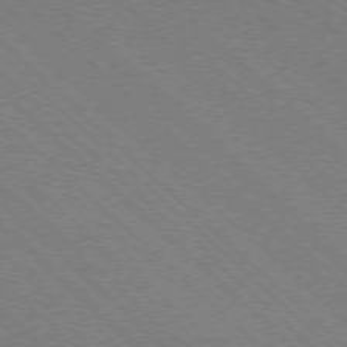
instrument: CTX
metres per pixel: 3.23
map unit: Ap
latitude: -77.3510
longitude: -65.6694
